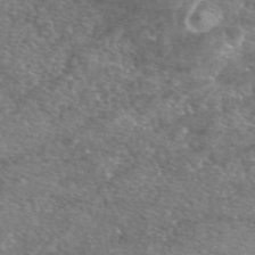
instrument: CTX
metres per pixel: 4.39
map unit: eAb
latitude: 47.1781
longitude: 123.1054
